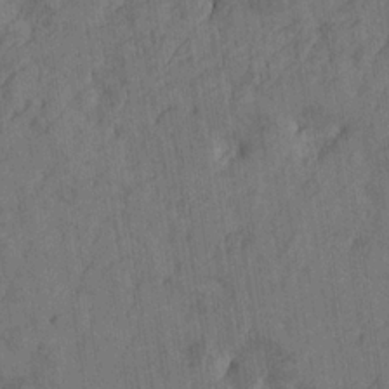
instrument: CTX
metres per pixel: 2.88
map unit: Htu
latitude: -4.8597
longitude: -177.4426
